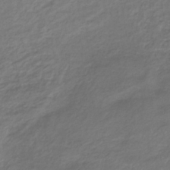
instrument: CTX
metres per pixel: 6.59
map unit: lHb
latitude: -36.1794
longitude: 72.4251
